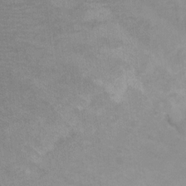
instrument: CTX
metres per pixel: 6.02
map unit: Ht
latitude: 6.0444
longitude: -36.5357
